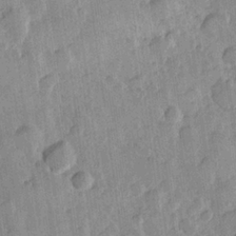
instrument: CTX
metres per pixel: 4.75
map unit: Hve
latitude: 23.7450
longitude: 148.9731
